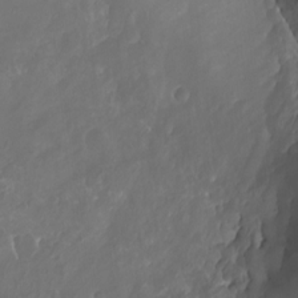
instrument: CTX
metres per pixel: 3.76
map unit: eHh
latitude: -6.4062
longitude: -77.5371
